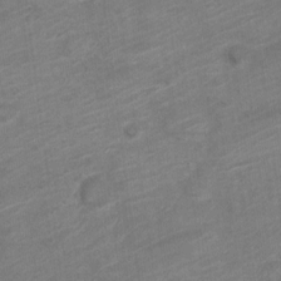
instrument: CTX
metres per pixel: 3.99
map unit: Nve
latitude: -18.6707
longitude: 107.1431
